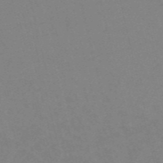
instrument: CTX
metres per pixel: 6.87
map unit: HNb
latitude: -55.7856
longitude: -41.5371
